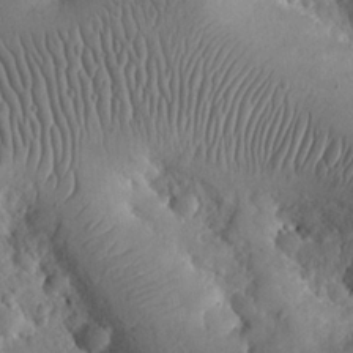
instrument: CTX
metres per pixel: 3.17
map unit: eHh
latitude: 24.4412
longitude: -66.8569
